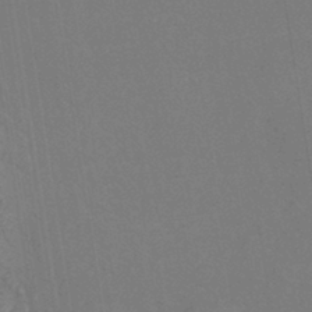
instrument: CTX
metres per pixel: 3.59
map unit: lHb
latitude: -41.1809
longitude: 69.5210
